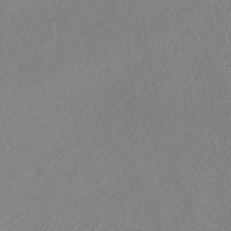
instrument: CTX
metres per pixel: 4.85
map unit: lHb
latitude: -41.1242
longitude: 74.9164
